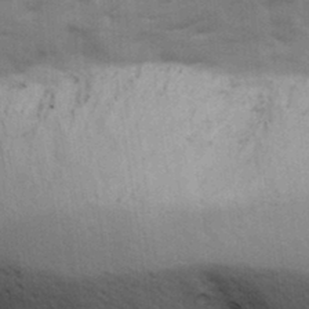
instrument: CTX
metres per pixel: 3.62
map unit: Ave
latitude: 13.0081
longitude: -102.6679
